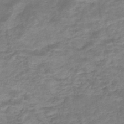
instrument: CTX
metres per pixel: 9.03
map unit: Nhe
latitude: -47.7666
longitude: -170.7435
